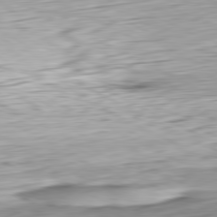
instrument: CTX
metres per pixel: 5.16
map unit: Ap
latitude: -81.1809
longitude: -67.2725
